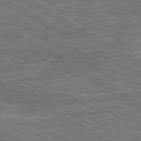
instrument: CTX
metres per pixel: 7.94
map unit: lApd
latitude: 80.5924
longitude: 119.3321
